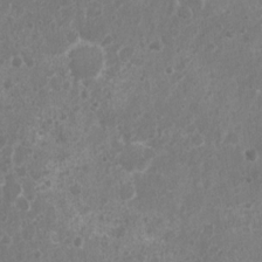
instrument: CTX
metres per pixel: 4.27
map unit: Nhu
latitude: 5.2915
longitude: -17.0081
